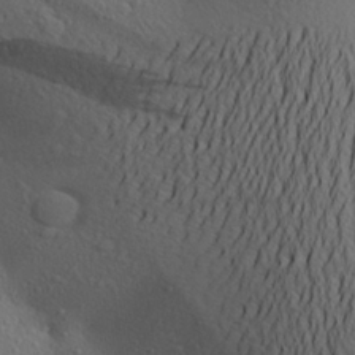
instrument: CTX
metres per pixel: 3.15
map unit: Aa
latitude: 24.7813
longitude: -147.8962
